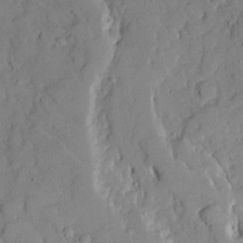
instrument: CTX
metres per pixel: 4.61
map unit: Ave
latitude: 18.2333
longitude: -128.9136
